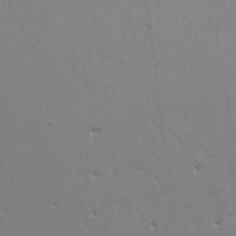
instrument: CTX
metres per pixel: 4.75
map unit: Aa
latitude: 25.8016
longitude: -143.1781
